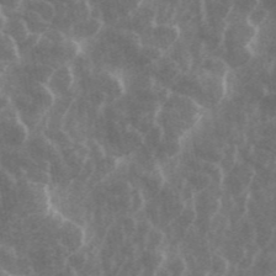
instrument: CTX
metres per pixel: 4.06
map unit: ANa
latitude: 43.2537
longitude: 16.1606
